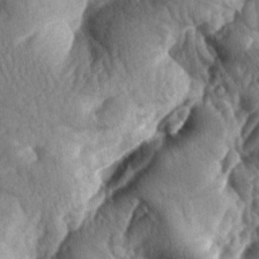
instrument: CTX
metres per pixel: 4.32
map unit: lAa
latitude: -7.1809
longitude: -127.1592
